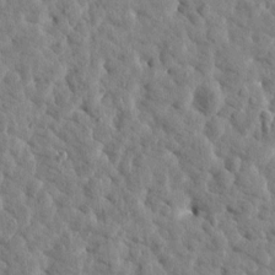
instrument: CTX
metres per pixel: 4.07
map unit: Htu
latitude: 2.0444
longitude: -179.2159
